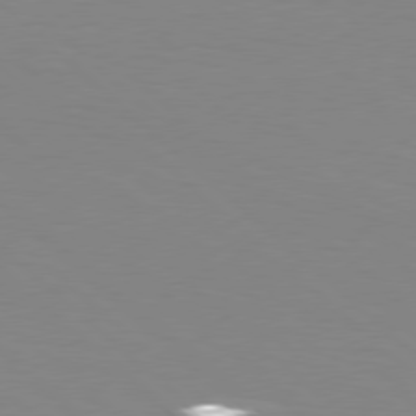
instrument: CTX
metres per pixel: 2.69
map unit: Hpe
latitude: 78.1956
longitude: -161.2348
